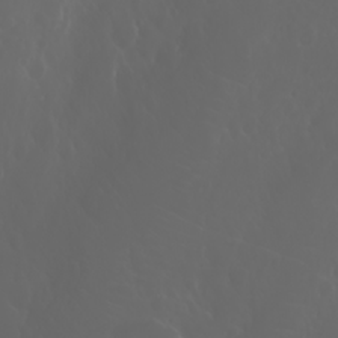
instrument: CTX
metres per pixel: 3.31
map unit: Htu
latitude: -1.5588
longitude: -76.2522
